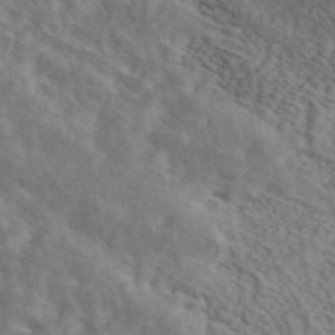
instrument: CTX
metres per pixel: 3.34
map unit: ANa
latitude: 45.1403
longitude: 47.0864
